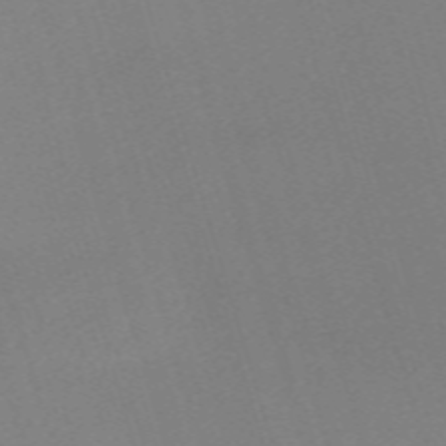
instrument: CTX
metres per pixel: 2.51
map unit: eHh
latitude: -62.2361
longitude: 50.1606
